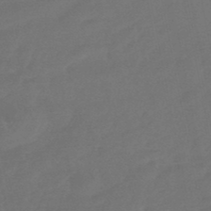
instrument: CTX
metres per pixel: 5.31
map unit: HNhu
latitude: -46.6518
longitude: 92.4818
